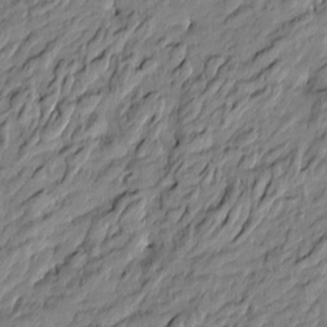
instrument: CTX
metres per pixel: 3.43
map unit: Htu
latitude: -6.5196
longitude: 177.8233
